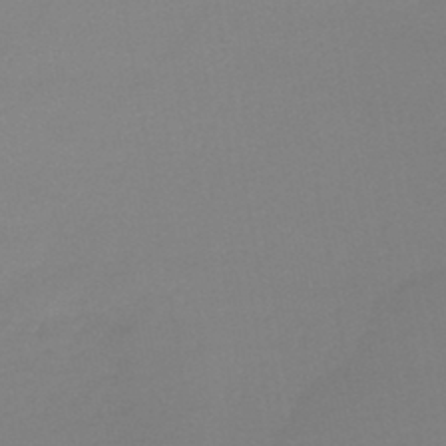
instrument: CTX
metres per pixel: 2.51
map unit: lHb
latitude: -45.0864
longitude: 64.1795
